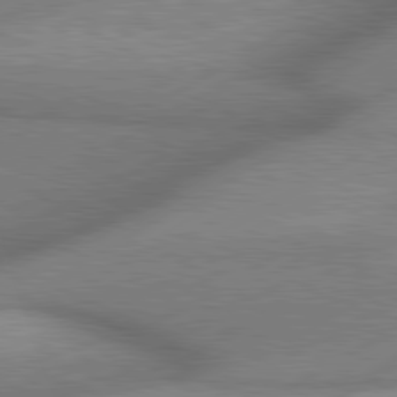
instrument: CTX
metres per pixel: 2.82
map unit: lApd
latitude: 80.1578
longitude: -118.2333
